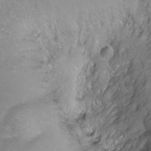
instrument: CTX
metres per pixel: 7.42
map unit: Hto
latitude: -6.3495
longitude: -35.1592
